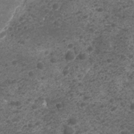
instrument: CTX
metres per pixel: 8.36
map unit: Nhu
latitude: 2.2522
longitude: -15.5183
